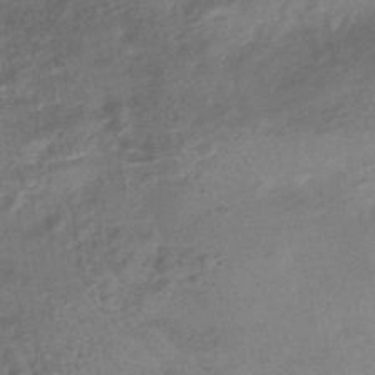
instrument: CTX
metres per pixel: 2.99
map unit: HNhu
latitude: -42.9919
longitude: 90.0472
